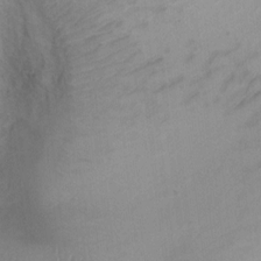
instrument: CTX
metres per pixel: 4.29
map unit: Ht
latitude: 3.6505
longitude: -28.5546
